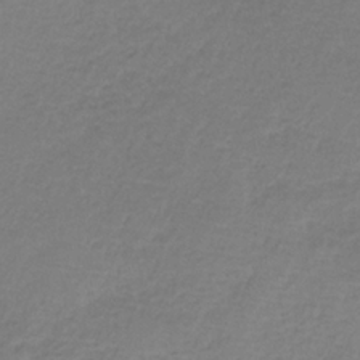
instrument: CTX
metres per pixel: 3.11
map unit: HNb
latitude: -35.2943
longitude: 53.7288
